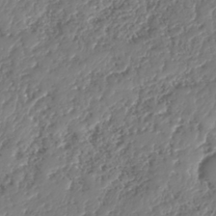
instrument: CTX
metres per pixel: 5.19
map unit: HNhu
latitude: -37.8233
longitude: 33.2187
